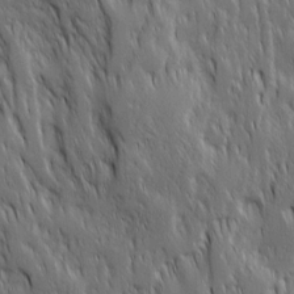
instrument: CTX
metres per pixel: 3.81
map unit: Ave
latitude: 15.2537
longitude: -134.4412
